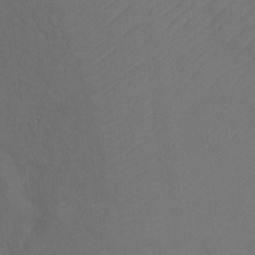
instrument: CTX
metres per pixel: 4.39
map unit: Ht
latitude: 1.8394
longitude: -34.4790
